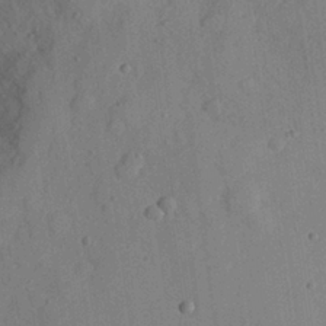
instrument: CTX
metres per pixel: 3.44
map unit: eHh
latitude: 26.9892
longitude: -76.7057
